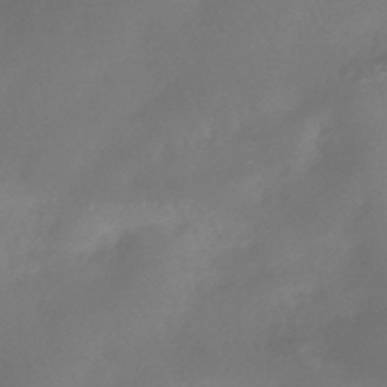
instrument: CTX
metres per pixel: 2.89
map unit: HNhu
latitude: -43.8422
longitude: 92.2362
